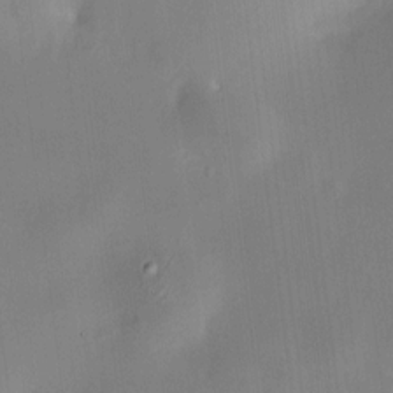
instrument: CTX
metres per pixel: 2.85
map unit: HNhu
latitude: 8.7435
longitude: 9.7478
